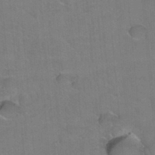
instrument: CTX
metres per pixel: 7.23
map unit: Hto
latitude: 36.4034
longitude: -46.6302
